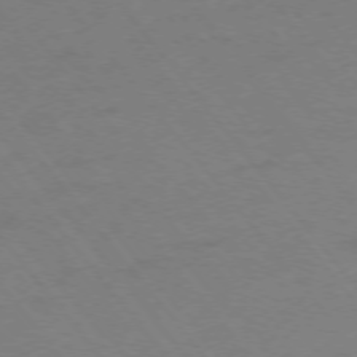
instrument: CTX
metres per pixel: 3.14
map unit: Ap
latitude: -75.6722
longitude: -70.8758
